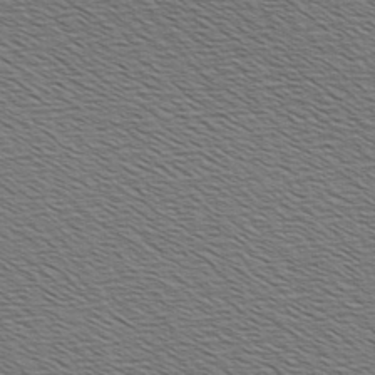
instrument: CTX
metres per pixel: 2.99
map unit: Hve
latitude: 3.2159
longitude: -125.2914
